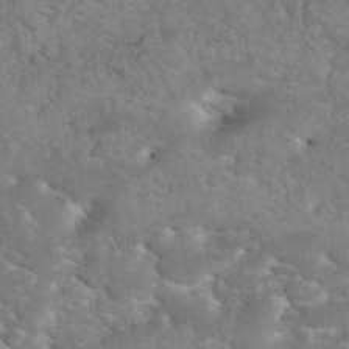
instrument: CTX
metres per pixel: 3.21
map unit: eHh
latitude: 35.2348
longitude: -65.2159
